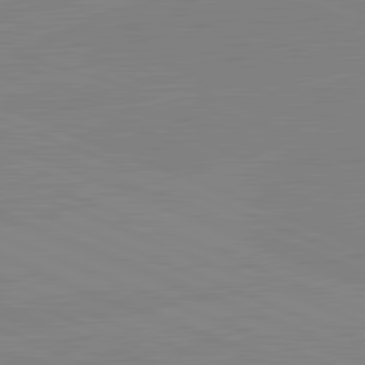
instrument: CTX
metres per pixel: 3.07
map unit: lApd
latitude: 81.9528
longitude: -156.9135
